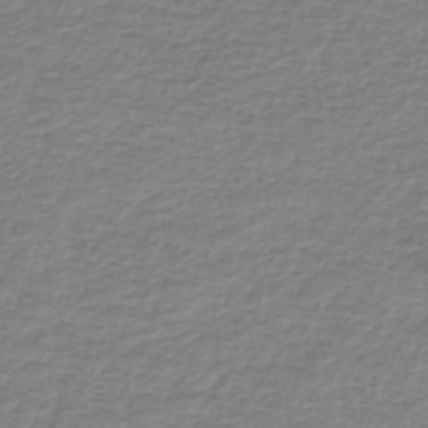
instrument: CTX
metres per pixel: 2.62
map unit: lHb
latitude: -41.8044
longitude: 70.2551
